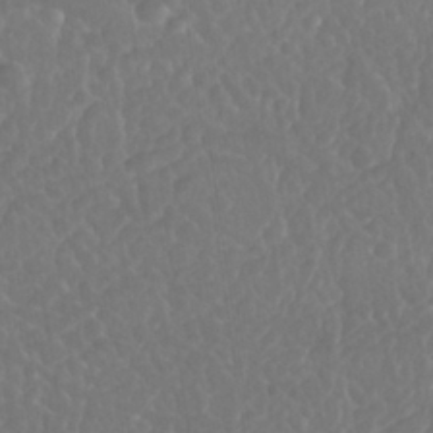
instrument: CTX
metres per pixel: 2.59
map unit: Nhu
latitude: 25.6504
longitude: -57.4048
